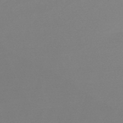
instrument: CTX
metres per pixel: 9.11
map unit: lHb
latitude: -48.4818
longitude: 65.1242
